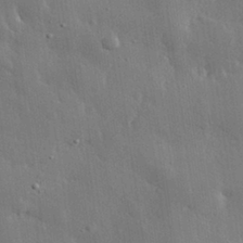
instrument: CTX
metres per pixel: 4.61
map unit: eHh
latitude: 29.2348
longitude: -79.9906
